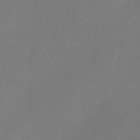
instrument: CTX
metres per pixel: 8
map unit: lHb
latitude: -41.7477
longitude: 65.1242
